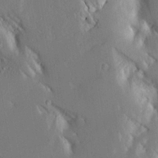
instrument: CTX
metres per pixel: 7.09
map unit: Aa
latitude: 16.6679
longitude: -149.4993
